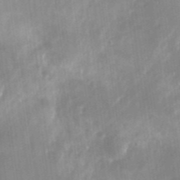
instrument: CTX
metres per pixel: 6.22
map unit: Nhu
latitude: -29.0675
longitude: -69.6127
